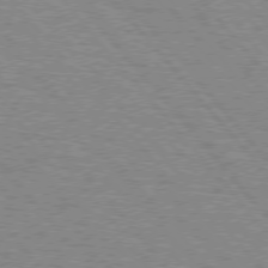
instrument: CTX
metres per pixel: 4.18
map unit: lApd
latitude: 75.6694
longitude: -75.4993
